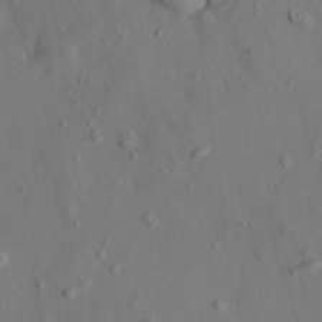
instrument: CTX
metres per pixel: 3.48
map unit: HNhu
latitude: 11.0459
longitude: 23.6344
